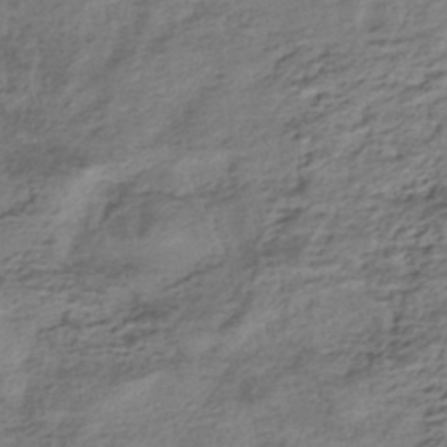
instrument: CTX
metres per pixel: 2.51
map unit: HNhu
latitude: -42.8785
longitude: 103.6533
